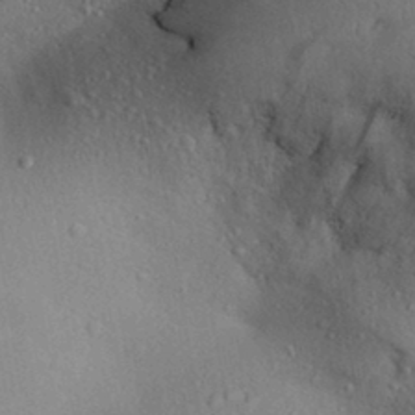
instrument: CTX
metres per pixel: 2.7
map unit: Aa
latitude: 31.1781
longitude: -145.4048
